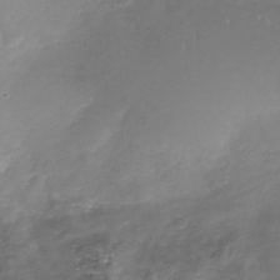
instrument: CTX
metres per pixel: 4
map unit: Nhe
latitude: -32.8408
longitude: -88.2334
